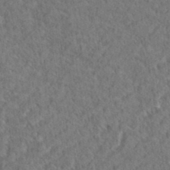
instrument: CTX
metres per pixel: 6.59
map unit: eHh
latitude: 37.4616
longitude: -137.7639
